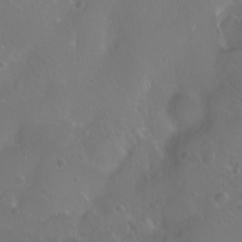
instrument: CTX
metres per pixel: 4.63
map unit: eHh
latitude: 1.1970
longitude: -54.6112
